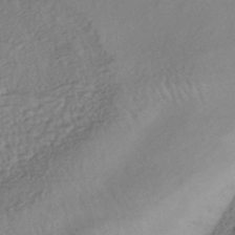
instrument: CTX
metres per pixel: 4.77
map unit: eHh
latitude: -42.0283
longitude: 122.4440
